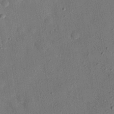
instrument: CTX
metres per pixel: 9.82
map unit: eHh
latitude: 26.4223
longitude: -77.2726
